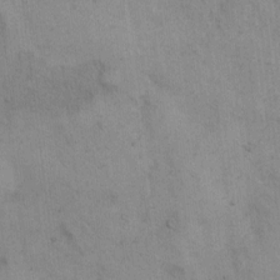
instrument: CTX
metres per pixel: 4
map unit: Hto
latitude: 8.7246
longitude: -60.9891
